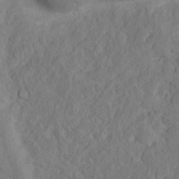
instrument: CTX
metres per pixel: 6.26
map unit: Nhu
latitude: 15.9717
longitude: -31.0270
